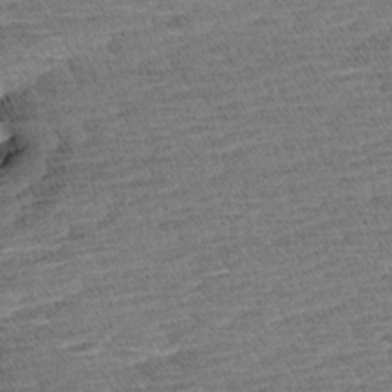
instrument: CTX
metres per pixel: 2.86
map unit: Aa
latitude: 6.7813
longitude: -136.9703
